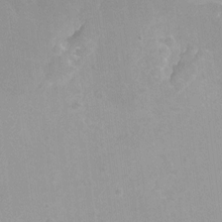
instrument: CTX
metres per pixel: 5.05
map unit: Hto
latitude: -8.5007
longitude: -42.8569
